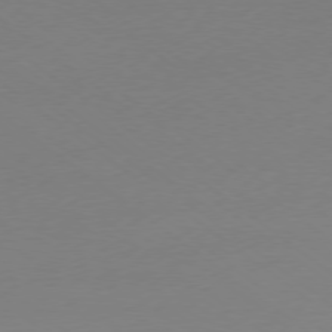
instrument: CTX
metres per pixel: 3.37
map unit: Ap
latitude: -78.5384
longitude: -65.8772
